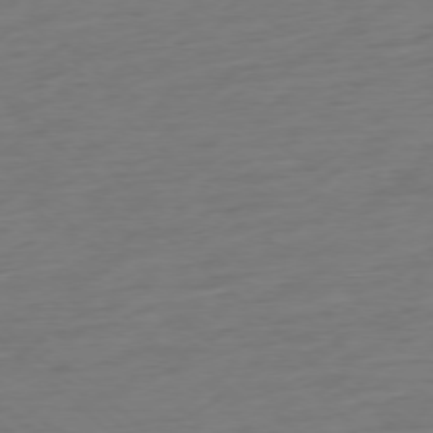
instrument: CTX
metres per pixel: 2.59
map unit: Ap
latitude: -77.4454
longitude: -77.2915
